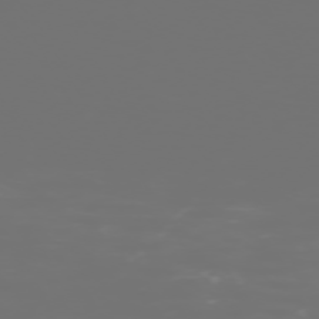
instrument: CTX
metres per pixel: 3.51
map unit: Hpe
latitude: -73.2565
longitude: 4.0661
